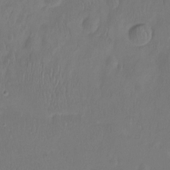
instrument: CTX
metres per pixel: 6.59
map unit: Hto
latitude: -12.1984
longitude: -39.8394
